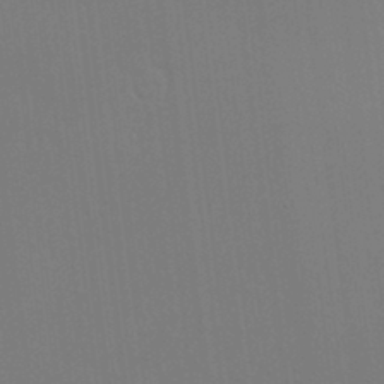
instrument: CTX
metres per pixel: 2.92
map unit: HNhu
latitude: 3.3481
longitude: 9.1620
